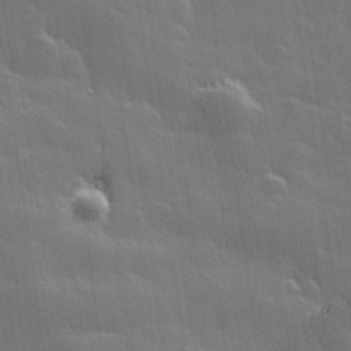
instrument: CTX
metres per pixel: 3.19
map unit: Hve
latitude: 27.6694
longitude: 145.0109
